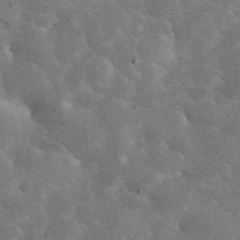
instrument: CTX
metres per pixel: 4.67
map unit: eHh
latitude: 34.7624
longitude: -68.1767
